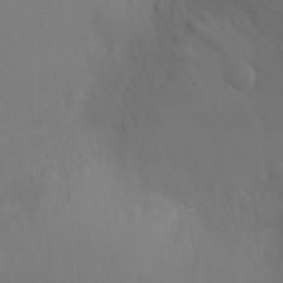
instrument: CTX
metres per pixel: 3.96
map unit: Ht
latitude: -5.0297
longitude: -18.7813
